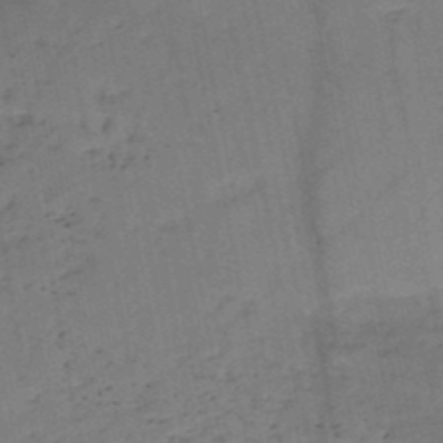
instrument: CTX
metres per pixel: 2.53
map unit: HNb
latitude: -48.8408
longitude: -39.9906
